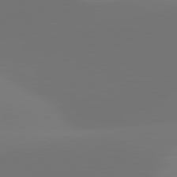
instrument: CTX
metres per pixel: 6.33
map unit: lApd
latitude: 81.6883
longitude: 129.1998
